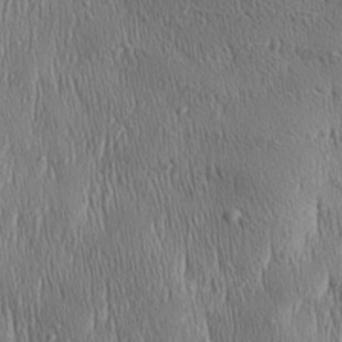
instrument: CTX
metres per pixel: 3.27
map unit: Aa
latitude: 28.5357
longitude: -138.1389
